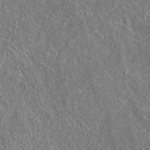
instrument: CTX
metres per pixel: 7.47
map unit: eAb
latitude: 35.6127
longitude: 114.2361
